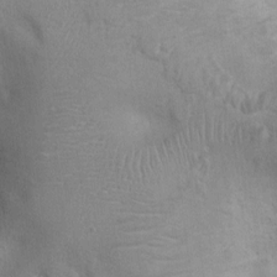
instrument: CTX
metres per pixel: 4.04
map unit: Ht
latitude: -2.6896
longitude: -15.8962
